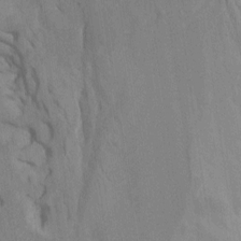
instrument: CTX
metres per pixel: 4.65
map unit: Htu
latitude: -6.8786
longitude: -68.6112
